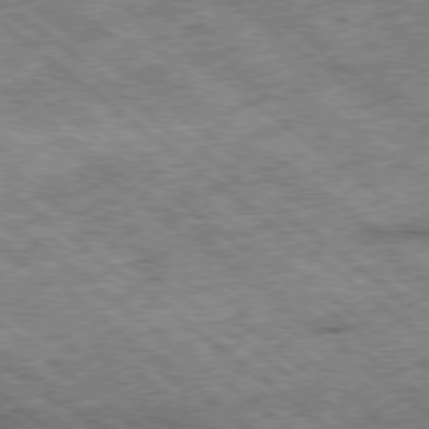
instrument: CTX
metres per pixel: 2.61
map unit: Ap
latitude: -79.2187
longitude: -51.4993
